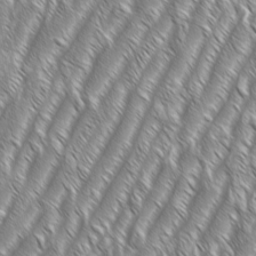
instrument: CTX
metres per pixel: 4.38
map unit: Aa
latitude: 7.9528
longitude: -132.4223
